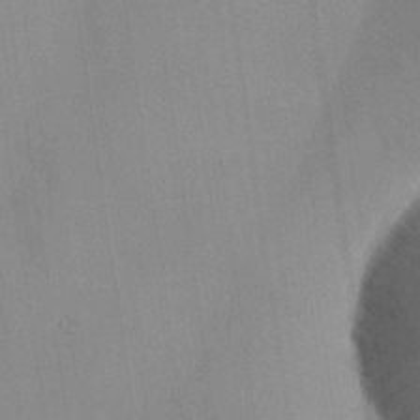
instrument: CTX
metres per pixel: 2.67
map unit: Ave
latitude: 23.4615
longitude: -136.1956
